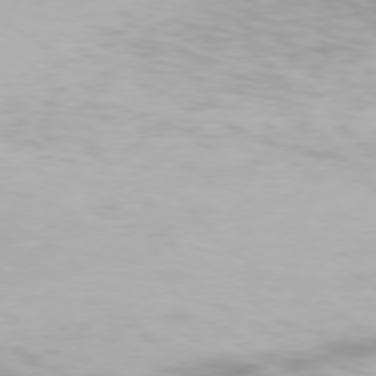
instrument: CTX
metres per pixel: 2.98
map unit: Hpe
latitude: 77.3859
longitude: -130.9892
